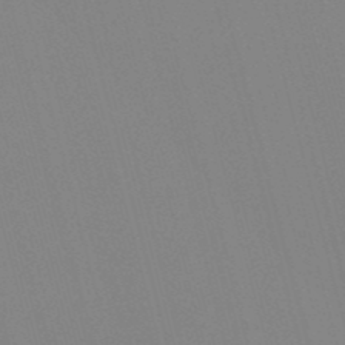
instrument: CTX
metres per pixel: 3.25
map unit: eHb
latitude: -50.5385
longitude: 75.3132
